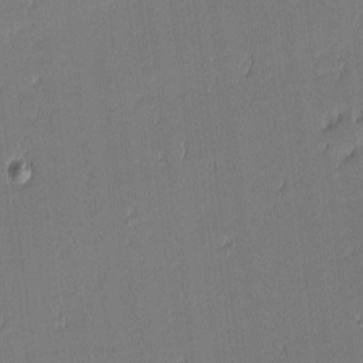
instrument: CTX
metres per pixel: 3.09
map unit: eHh
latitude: -3.3131
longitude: -83.4426
